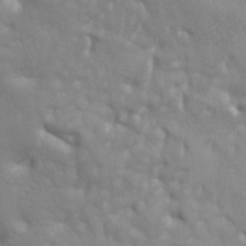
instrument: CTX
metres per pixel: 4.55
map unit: lAa
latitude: -8.5763
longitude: -125.9717
